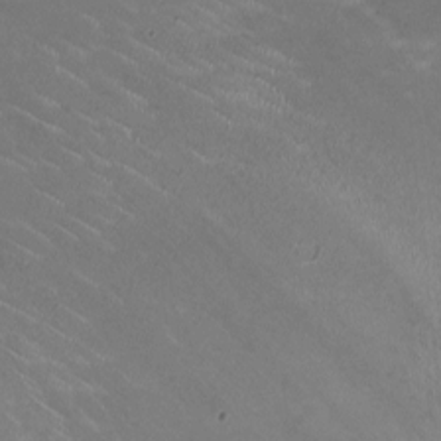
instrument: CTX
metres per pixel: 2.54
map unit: HNhu
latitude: -0.4440
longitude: -2.7435
